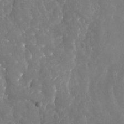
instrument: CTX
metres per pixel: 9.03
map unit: Nhu
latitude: -19.4454
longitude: -58.2523
